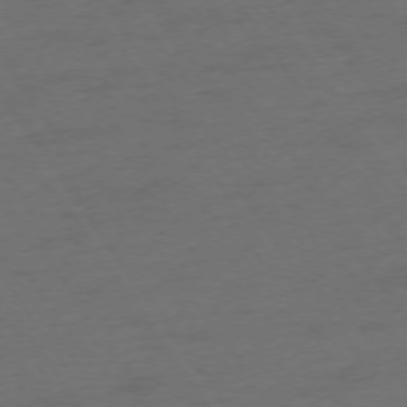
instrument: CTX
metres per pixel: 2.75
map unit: Ap
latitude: -74.1795
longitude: -74.9514
